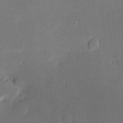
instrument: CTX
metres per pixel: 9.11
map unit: Hve
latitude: 17.6505
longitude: 150.3306
